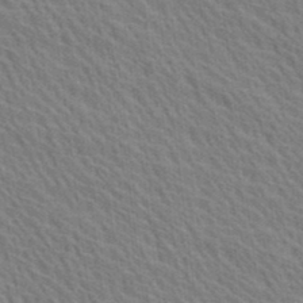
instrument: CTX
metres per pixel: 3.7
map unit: Ave
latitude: 20.2901
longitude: -139.3104
